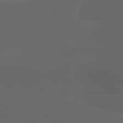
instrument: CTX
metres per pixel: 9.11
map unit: lApd
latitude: 80.0822
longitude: -116.6113
